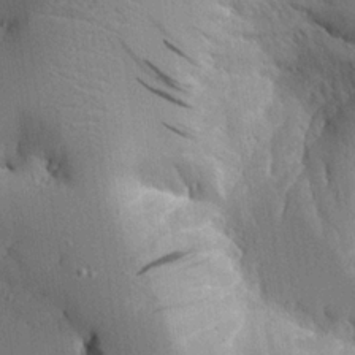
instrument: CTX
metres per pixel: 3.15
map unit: Aa
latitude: 23.3859
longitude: -126.8758
